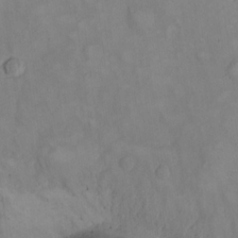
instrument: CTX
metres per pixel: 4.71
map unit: eHh
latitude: 22.6301
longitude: -62.4790
